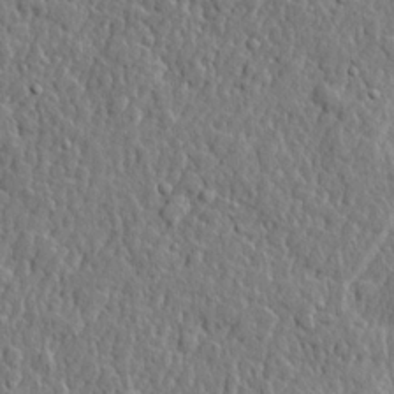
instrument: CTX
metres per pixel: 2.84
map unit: lHvf
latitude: 22.1389
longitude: 143.4832
